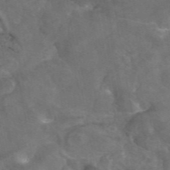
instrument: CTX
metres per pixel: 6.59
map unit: eAb
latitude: 46.1956
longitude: 115.4076
